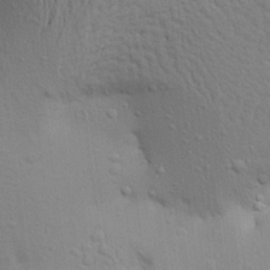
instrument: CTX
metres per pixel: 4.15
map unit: Aa
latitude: 21.1403
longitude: -148.2711
